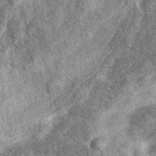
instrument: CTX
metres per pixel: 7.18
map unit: eAb
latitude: 39.5560
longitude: 110.0661
